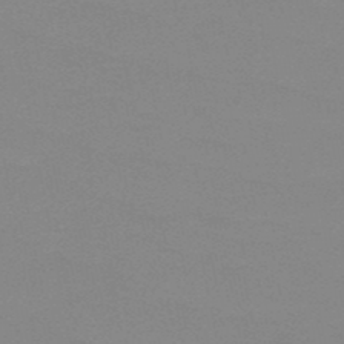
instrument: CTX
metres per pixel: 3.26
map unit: HNb
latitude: -49.0298
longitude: -49.6883
